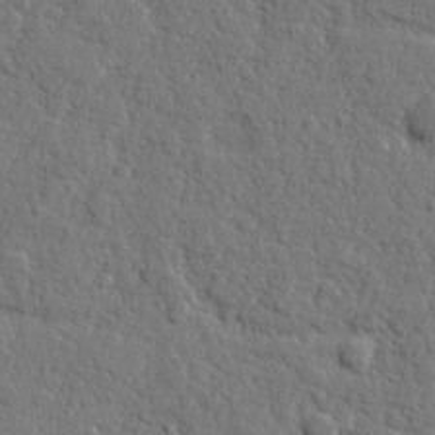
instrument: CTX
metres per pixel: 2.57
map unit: lHvf
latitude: 23.5938
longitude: 143.0675
